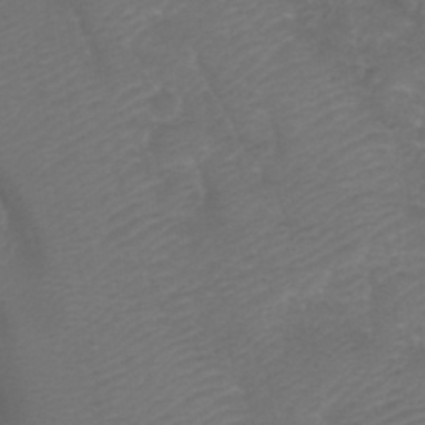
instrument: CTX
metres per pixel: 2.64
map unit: Nhu
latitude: 28.6679
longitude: -54.9514
